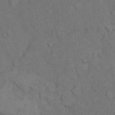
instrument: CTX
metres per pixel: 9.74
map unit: Hto
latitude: 7.7261
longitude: -60.2333
